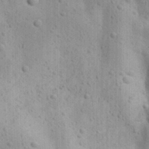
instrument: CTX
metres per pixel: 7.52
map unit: Ave
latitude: 22.9136
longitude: -136.7813
